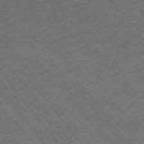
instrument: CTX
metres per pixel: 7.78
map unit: Ap
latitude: -76.3495
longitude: -64.4412
